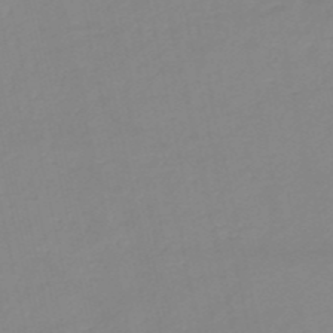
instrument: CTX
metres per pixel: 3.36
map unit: eHh
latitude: -52.3495
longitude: -24.5734
